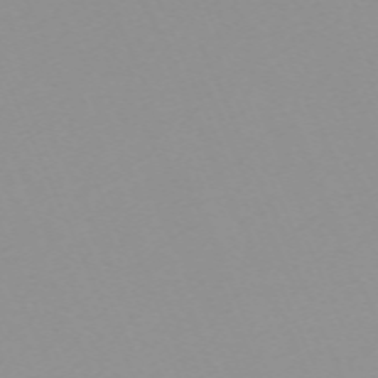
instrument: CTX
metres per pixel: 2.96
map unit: Nhu
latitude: -67.8611
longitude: 37.8233
